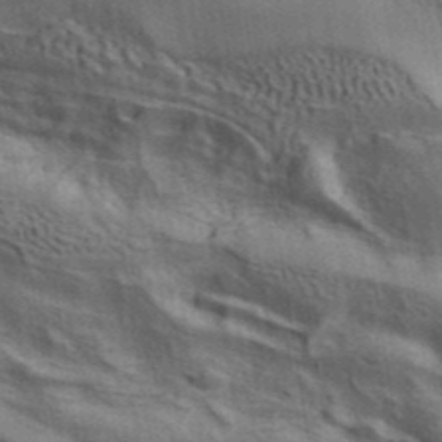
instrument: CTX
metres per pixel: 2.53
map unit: ANa
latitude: 41.4615
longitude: 13.9745
